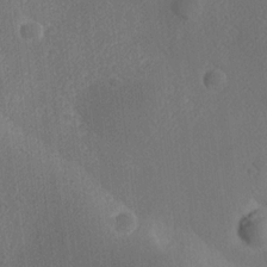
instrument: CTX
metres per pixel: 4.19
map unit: Ave
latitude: 21.6316
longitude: -137.4805
